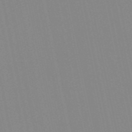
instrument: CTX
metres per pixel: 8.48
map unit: Nve
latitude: -57.6533
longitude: 60.5574
